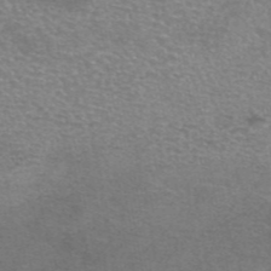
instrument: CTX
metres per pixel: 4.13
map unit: eAb
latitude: 45.5749
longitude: 102.5574
